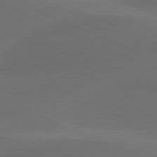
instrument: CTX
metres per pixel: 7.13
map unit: lApd
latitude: 80.5924
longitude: -82.8757
